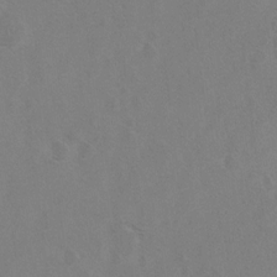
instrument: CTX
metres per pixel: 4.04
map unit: Hto
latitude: 8.6869
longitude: -34.8569
